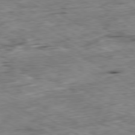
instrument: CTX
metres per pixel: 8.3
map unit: Ap
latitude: -80.3495
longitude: -84.1578
